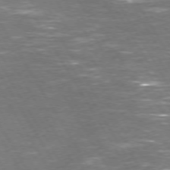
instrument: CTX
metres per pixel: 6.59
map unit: Hpe
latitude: 72.1767
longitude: -124.4034
